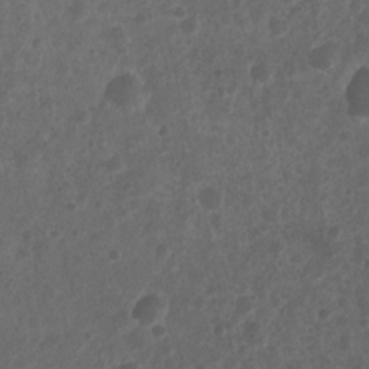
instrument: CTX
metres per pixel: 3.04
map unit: Nhu
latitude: 4.0255
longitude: -16.3845
